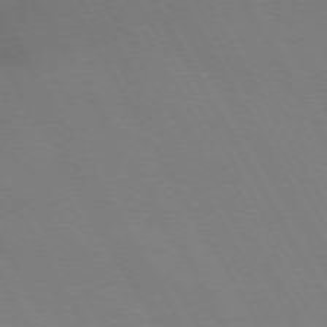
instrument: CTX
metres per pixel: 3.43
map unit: Hpe
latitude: -74.5385
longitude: 8.4251
